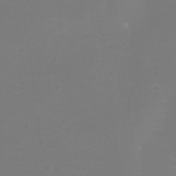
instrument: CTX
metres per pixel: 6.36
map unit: eHh
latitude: -12.3495
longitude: -60.1955
